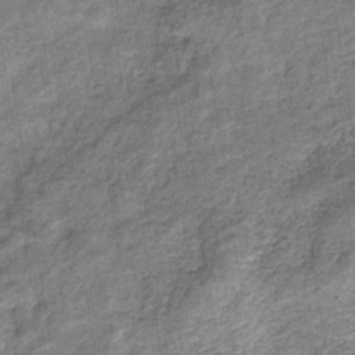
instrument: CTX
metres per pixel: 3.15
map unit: eHb
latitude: -37.7099
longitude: 77.4643
